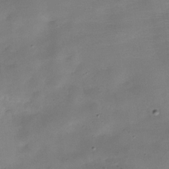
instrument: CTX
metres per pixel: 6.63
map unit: Hve
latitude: -31.2376
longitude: 93.3510
